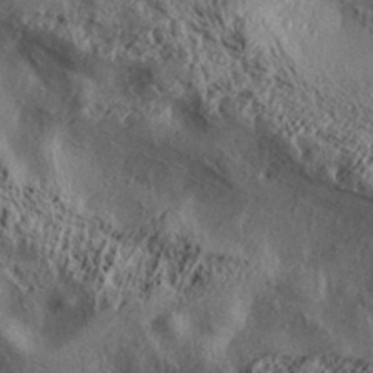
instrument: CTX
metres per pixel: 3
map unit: Aa
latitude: 32.1389
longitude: -134.3089
